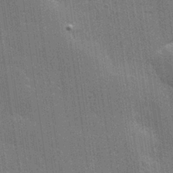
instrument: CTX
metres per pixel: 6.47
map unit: Hve
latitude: 28.3278
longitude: -93.0647
